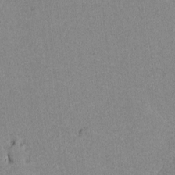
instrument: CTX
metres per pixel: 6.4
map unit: lAvf
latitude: -8.7274
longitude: -113.0080
